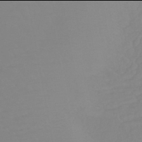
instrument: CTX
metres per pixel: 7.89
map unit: eHb
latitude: -46.0094
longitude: 84.8030
